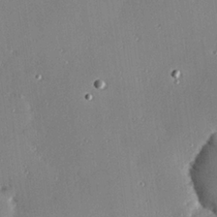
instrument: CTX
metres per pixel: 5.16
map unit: Hve
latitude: 26.3845
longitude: -90.8758
